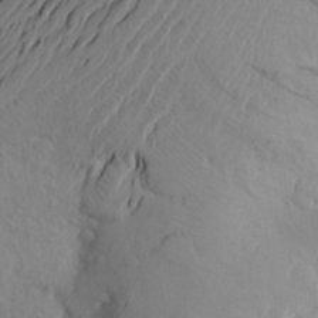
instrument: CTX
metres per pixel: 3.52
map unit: Aa
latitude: 24.2900
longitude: -145.7827
